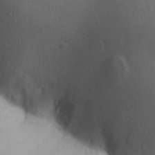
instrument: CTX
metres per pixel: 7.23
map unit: Aa
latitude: 30.8191
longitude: -145.8961
